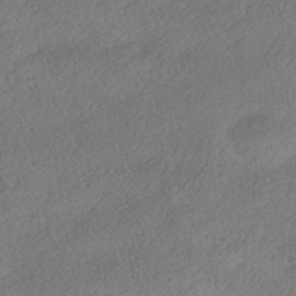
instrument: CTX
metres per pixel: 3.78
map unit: HNhu
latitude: -41.9367
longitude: 103.3321
